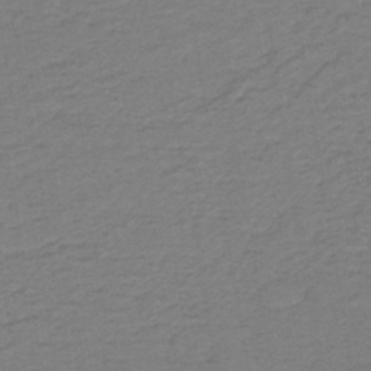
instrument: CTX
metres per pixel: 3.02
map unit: HNb
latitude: -43.0297
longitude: 49.6533
